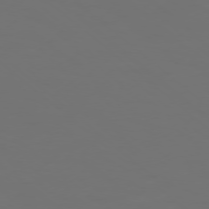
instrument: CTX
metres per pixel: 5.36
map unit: Ap
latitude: -78.1794
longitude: -95.2348
